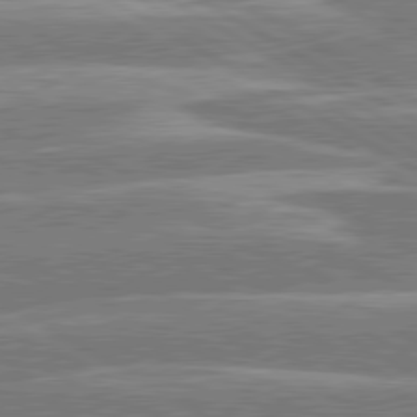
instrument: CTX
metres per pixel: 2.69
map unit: lApd
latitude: 80.4034
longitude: -131.3482
